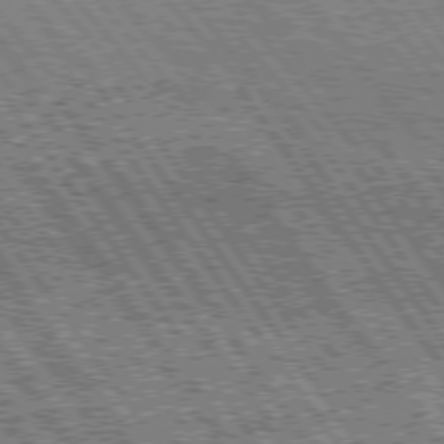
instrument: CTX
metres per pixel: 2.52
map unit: Hpe
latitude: 75.3293
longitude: -153.7828
